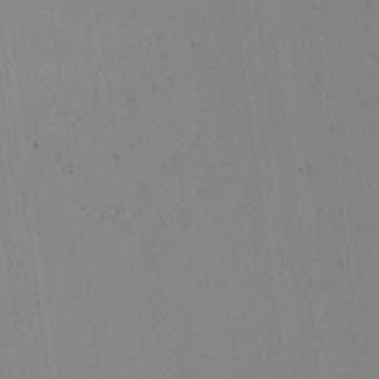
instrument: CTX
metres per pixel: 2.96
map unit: Aa
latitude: 25.4426
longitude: -137.3860
